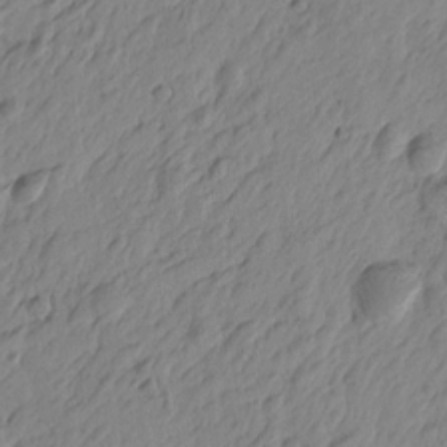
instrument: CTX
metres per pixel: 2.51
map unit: Htu
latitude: -4.4062
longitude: -179.9528
